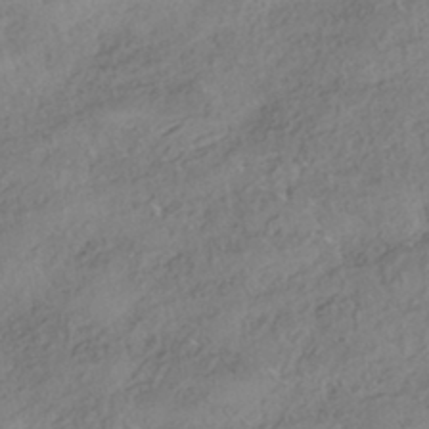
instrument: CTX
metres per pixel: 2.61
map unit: HNhu
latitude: -41.7666
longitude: 103.5210
